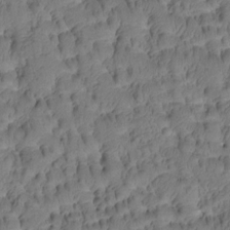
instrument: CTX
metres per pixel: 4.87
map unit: Htu
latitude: -4.0850
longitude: 173.2754
